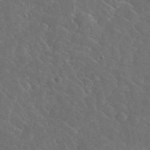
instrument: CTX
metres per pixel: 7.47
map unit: lHvf
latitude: 37.3482
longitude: -89.9717
